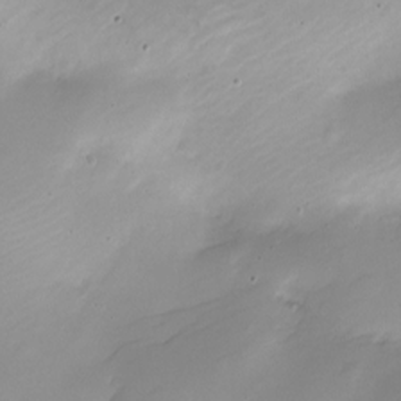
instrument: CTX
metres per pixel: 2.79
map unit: Nhe
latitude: -20.0472
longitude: 143.8044
